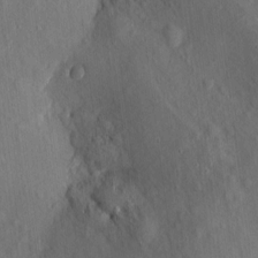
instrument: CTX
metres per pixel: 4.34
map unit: eHh
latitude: 4.9136
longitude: -73.4805
